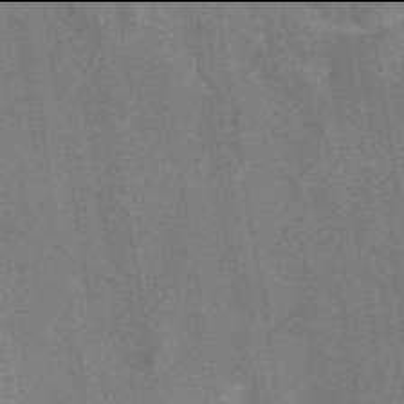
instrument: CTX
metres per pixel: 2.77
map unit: eAb
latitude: 49.9906
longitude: 116.1416
